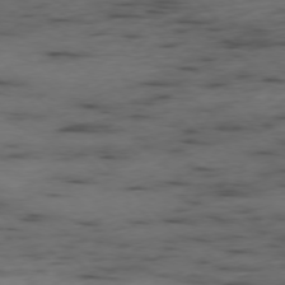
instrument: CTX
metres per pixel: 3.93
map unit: Ap
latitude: -77.1053
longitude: -91.6127
